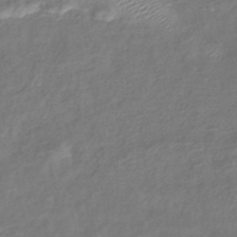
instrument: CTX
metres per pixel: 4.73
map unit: lHb
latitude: -41.3132
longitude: 79.1809
